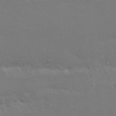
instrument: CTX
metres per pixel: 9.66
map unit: Hto
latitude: 8.6491
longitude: -31.1215
